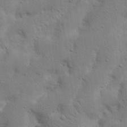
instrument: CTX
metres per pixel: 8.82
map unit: Nhu
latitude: 17.5560
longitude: -75.2348
